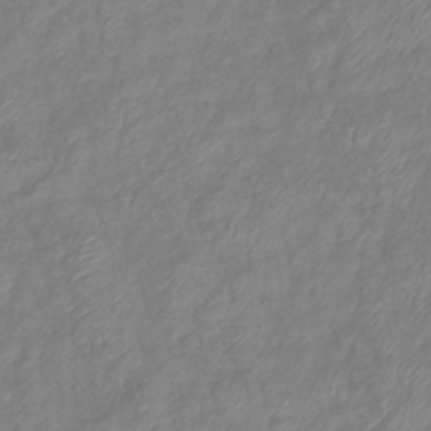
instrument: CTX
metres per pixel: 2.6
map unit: eHb
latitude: -41.5588
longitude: 81.7289
